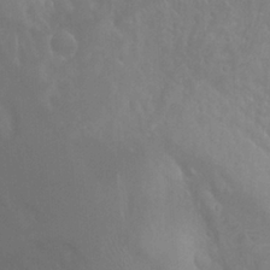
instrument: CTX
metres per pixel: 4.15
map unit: Htu
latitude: -1.5588
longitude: -76.5923
